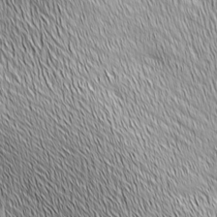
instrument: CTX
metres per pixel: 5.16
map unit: Ave
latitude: 2.4034
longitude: -114.0255
